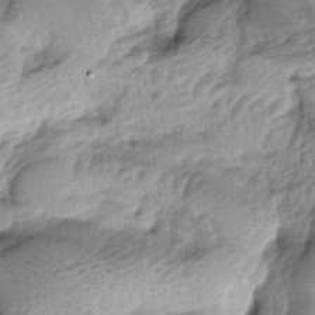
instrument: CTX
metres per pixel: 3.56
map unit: lAa
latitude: -4.6518
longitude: -124.9325
